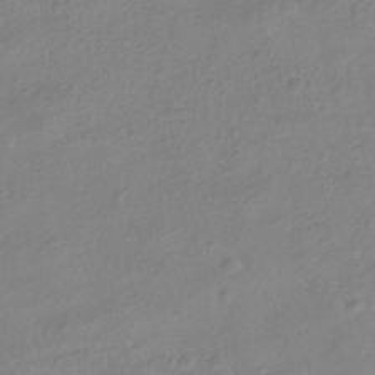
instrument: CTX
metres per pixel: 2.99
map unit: HNhu
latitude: -41.3698
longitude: 98.7463
